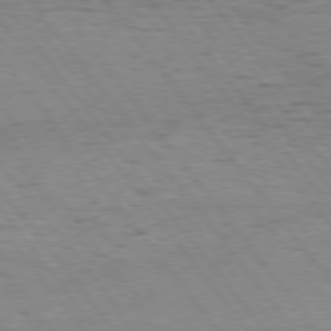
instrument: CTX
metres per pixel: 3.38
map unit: Hpe
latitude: 75.2537
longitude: -145.1025
